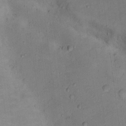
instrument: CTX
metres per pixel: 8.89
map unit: Ht
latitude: 13.0270
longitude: -39.1025
